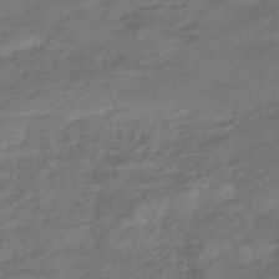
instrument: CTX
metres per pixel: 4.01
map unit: HNhu
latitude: -46.7841
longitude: 90.1606
